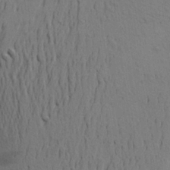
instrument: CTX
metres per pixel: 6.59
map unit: Aa
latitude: 23.5560
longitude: -148.8002
